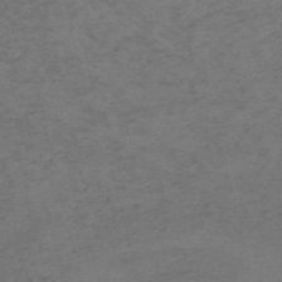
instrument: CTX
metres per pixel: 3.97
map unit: HNb
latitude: -55.5399
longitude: -46.4979
